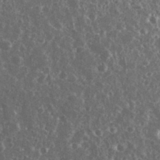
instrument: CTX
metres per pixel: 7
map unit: eHh
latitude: 34.0633
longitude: -60.0822
